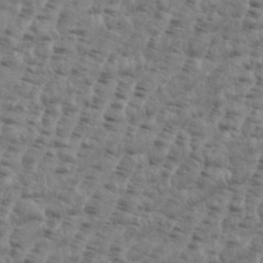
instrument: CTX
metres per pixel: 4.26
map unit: eHh
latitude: 35.8016
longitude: -136.2712
